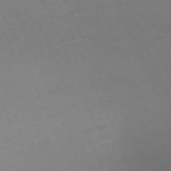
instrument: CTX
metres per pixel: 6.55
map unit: Nhu
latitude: -68.5195
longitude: 38.6897
